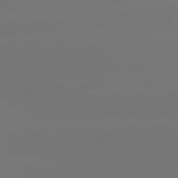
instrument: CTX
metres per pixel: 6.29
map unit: lApd
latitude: 81.6127
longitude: -148.2145
